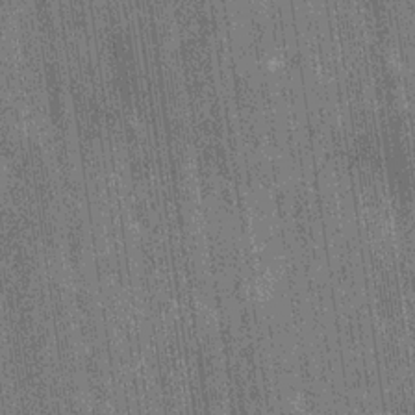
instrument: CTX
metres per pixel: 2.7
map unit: Hve
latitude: -30.1417
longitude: 92.0283
